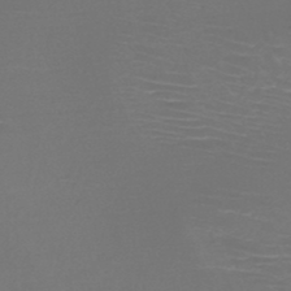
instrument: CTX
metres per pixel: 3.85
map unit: HNb
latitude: -47.2943
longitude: -41.7260
